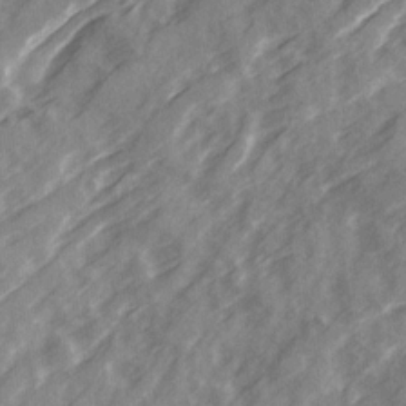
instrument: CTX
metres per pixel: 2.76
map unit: Ave
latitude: 19.4615
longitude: -131.0837
